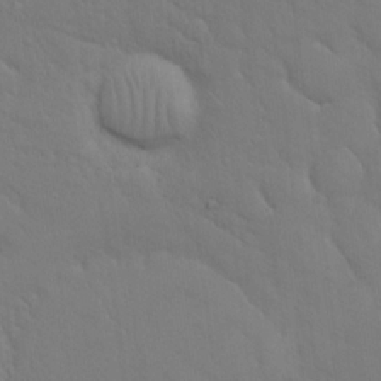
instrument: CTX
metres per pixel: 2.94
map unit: eHh
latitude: 18.0255
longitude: -62.8569
